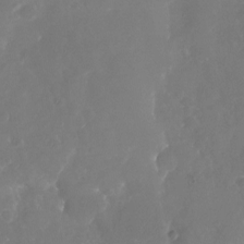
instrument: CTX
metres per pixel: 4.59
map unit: Nhu
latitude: -19.8800
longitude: -58.3089
